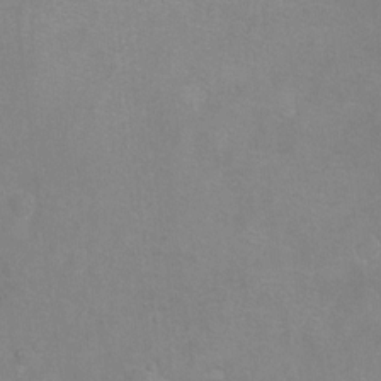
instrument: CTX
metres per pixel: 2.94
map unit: Hto
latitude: -6.3117
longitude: -35.8961
